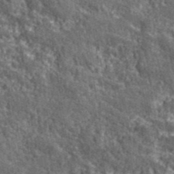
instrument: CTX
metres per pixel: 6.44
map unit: eHh
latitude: 42.1389
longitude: -91.1214
